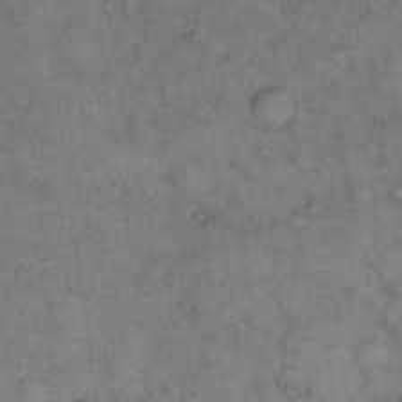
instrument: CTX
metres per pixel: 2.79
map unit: eHh
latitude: 14.5357
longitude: -64.7435
